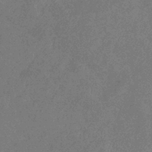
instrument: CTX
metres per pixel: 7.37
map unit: eHb
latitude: -38.8219
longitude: 77.4265
